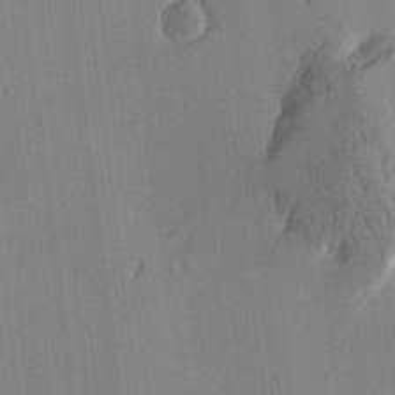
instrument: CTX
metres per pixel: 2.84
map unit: Htu
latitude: -1.7100
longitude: -176.1766
